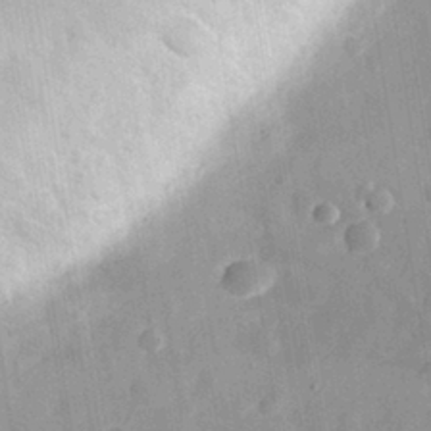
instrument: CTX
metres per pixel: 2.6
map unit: eHh
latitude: 29.7827
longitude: -74.9325
